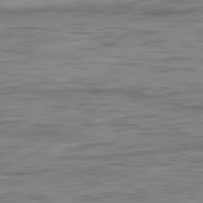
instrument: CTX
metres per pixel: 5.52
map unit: Ap
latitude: -82.1795
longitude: -78.6680
